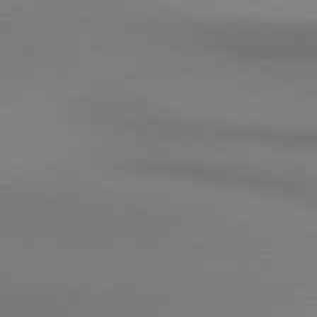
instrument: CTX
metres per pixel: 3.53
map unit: lApd
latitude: 80.6868
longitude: 147.9178
